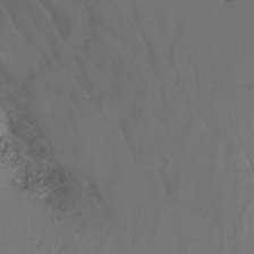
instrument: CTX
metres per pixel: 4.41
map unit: Htu
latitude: -9.0108
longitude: -74.8758
